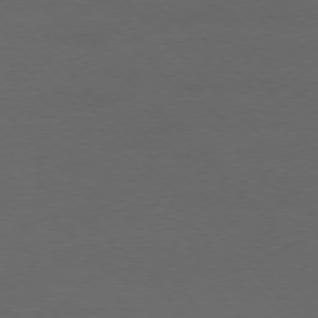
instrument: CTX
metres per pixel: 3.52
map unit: Ap
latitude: -77.0864
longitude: -71.6883
